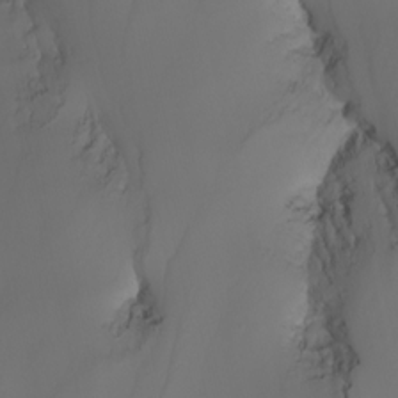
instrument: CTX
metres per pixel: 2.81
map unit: Nhu
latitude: -6.5951
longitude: -85.8206
